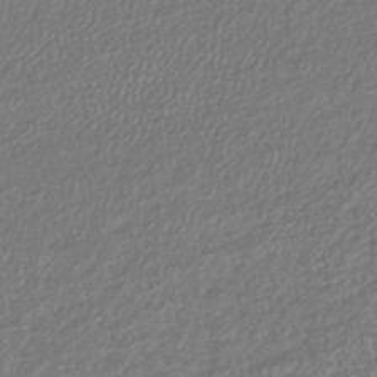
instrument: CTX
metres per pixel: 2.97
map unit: lHb
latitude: -43.9178
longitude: 68.9541
